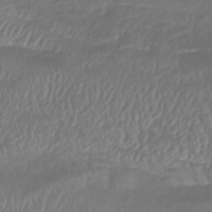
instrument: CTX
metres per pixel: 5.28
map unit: eHb
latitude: -42.3306
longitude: 81.8800
